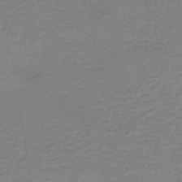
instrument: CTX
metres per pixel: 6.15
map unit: HNb
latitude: -35.4076
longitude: 52.6140
